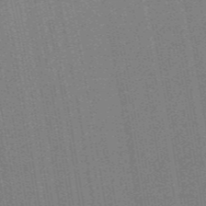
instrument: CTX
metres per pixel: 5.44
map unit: lHb
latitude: -47.2754
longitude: 59.2753
